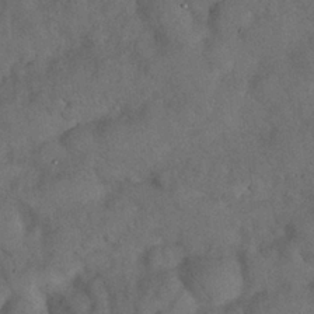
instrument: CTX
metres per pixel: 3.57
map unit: Nhu
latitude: 27.4049
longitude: -70.8191
